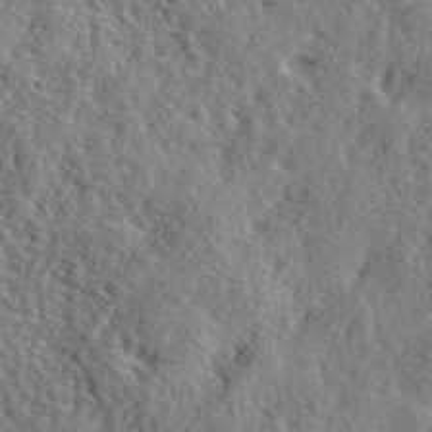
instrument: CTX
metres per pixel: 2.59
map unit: lHvf
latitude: 41.4426
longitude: -87.7072
